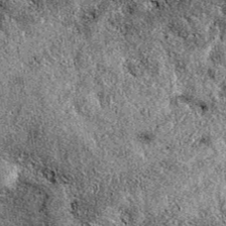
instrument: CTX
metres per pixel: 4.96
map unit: eAb
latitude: 38.8002
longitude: 110.9920
